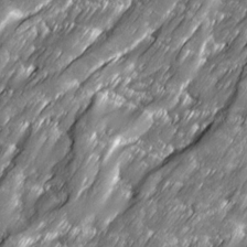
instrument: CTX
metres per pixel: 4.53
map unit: Ave
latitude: 16.5924
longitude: -135.4993
